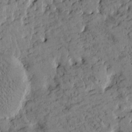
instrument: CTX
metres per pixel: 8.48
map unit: Htu
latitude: -2.6140
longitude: 175.2753
